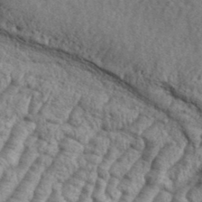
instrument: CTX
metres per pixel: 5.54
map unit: eHh
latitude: 37.6316
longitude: -137.1781
